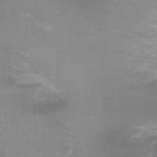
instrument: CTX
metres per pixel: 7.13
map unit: Nhu
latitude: -0.3873
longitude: -16.8947
